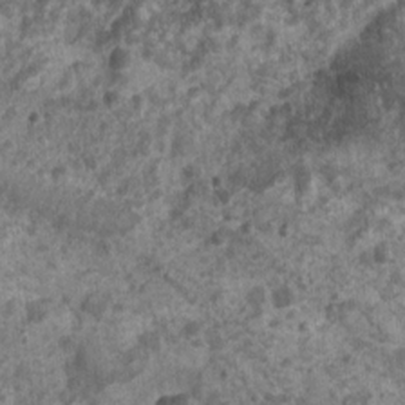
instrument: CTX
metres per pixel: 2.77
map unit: Nhu
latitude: 6.7624
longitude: -20.3089
